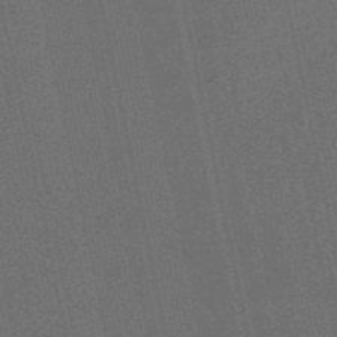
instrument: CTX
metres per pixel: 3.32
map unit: HNb
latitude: -53.2187
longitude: -42.9514
